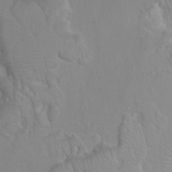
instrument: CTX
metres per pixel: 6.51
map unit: Ht
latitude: -0.3873
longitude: -16.3278
